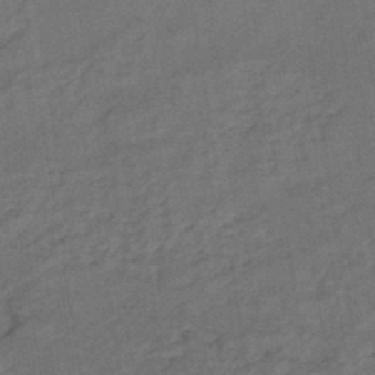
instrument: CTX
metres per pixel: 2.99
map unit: HNb
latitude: -44.0283
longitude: -38.4223
